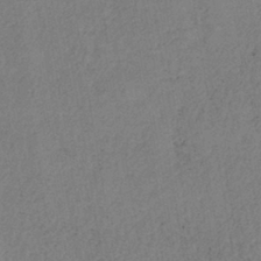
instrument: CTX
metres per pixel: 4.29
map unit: lHb
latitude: -38.9731
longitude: 72.7841
